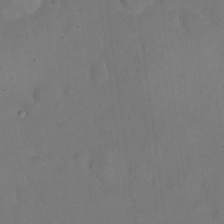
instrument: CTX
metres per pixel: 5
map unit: eHh
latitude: 21.0270
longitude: -61.8016
